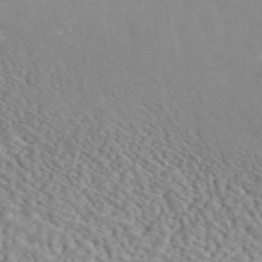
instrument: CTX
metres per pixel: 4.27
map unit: ANa
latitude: 46.4790
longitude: 49.9745
